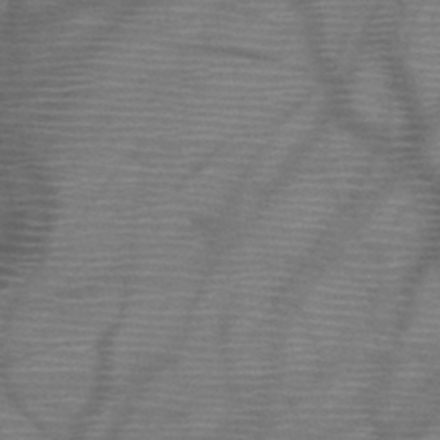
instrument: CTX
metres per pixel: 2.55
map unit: HNb
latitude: -46.7652
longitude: -40.6868
